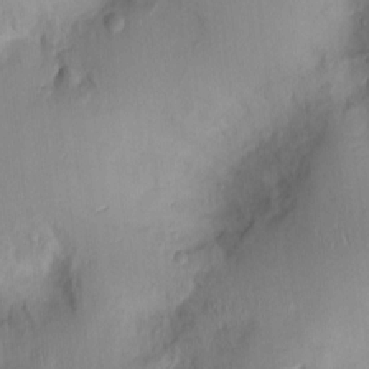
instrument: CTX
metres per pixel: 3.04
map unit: Nhu
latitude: 1.5560
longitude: -14.1767
